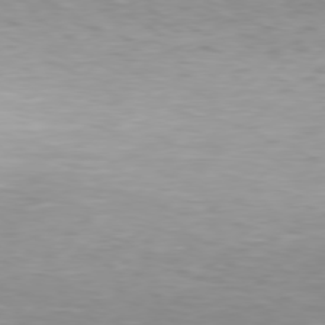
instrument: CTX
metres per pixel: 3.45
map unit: Hpe
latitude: 76.5356
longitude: -127.7639
